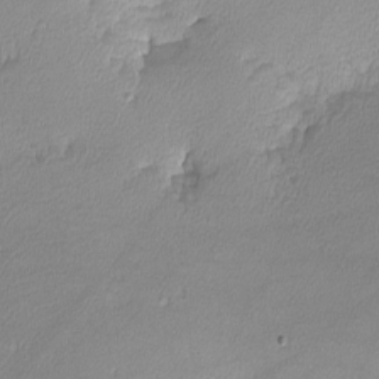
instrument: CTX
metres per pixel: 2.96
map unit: lHvf
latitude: -12.7652
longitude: -101.3671
